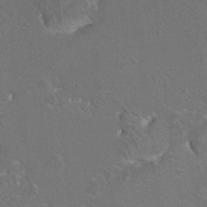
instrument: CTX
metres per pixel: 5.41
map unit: Hto
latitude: 8.6869
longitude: -30.7813
